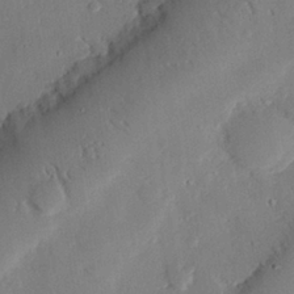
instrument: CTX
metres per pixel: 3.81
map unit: eHh
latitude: 27.3482
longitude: -80.9136
